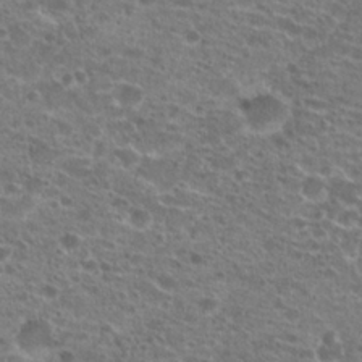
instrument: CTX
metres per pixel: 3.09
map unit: Hto
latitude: 21.6505
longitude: -41.3670
